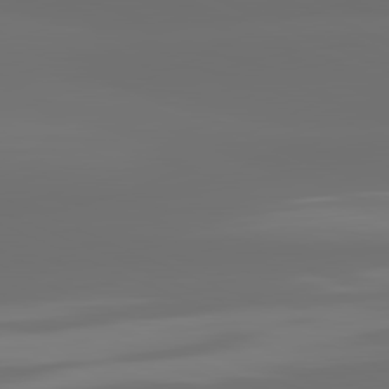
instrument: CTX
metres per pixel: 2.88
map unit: lApd
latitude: 82.0633
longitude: -166.4034
